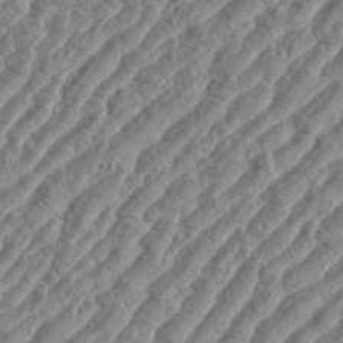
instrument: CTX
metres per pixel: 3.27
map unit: eHh
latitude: 36.6302
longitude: -135.1025
